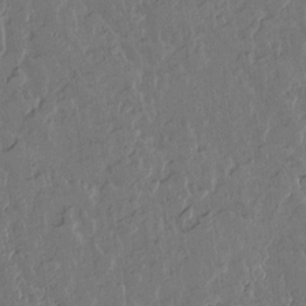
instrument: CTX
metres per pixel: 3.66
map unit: lAvf
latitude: 15.4238
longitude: -127.4804
